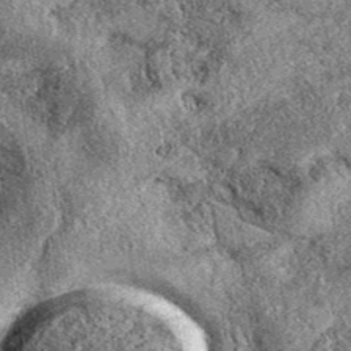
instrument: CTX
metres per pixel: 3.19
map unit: eAb
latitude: 39.9528
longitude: 107.9367
